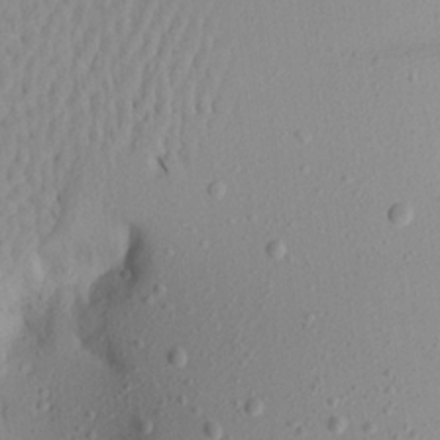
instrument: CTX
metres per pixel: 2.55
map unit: Aa
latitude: 21.5182
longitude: -146.4790
